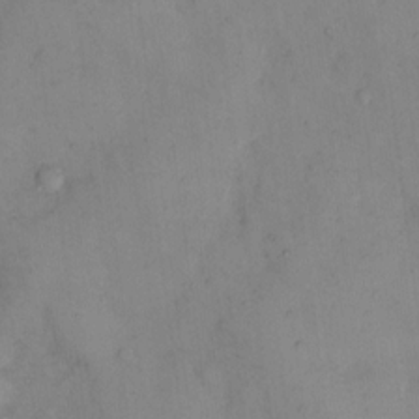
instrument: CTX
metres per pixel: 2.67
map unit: Hto
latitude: 11.3482
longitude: -61.0647
